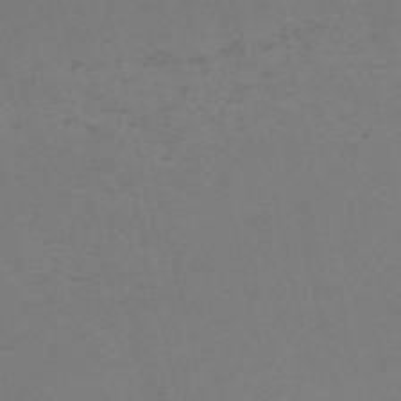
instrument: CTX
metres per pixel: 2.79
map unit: HNb
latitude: -55.7667
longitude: -41.9339
